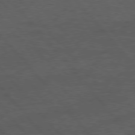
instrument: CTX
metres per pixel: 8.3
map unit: Hpe
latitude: 76.4979
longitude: -157.1970
